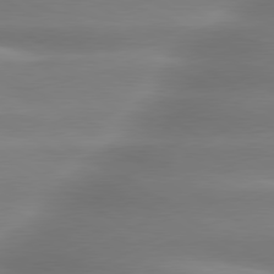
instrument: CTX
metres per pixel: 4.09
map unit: lApd
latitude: 80.1200
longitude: -137.5371
